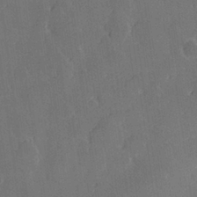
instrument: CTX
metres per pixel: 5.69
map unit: Hve
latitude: 28.3845
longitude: 145.2565
